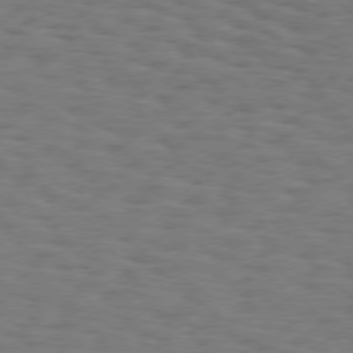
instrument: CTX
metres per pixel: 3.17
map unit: Hpe
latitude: 74.7435
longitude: -133.5938
